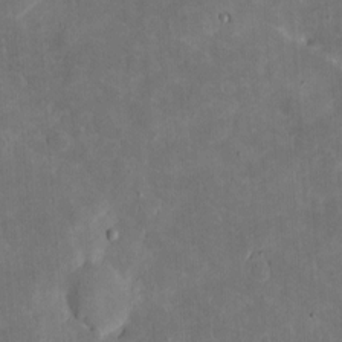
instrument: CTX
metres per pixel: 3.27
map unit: eHh
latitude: 5.1781
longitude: -70.5735
